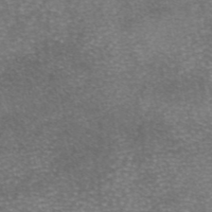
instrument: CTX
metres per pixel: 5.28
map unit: eAb
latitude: 46.1767
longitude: 104.4818
